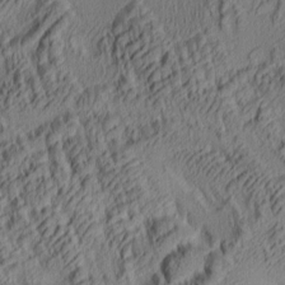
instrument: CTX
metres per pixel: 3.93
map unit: lAa
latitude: 4.1200
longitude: -115.3670
